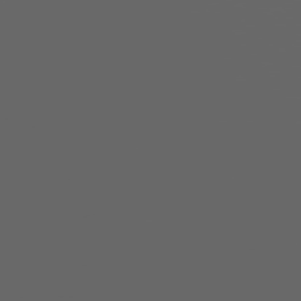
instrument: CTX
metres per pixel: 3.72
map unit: Hpe
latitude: 75.4238
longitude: -127.9339
